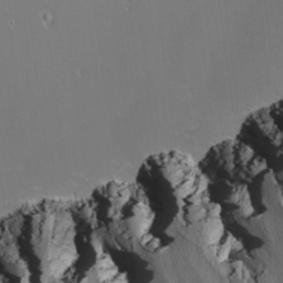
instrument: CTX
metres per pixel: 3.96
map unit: Nhu
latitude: -3.8989
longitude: -88.5735
